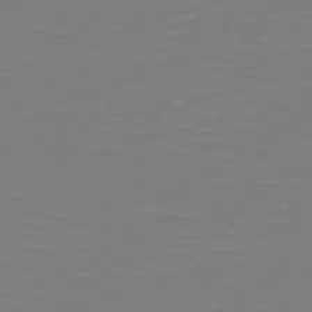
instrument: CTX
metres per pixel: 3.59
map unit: HNb
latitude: -49.5399
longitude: -50.4412
